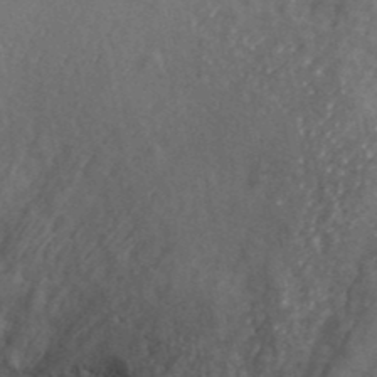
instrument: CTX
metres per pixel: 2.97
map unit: ANa
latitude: 39.5749
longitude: -90.1011
